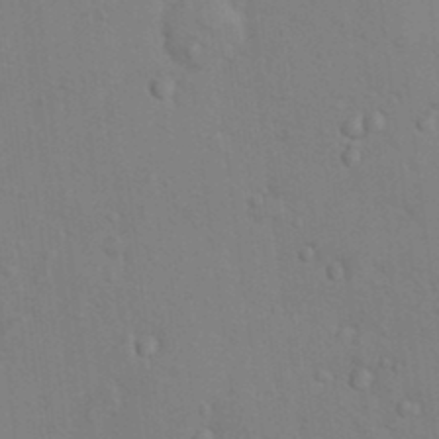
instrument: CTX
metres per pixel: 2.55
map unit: Nhu
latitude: 13.4804
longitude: -28.3845
